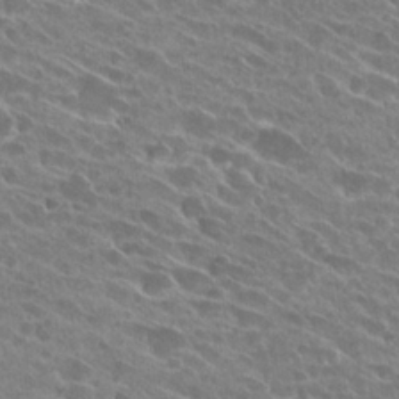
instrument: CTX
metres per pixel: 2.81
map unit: Hto
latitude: 25.9528
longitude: -41.7071
